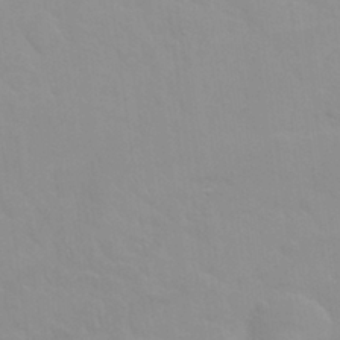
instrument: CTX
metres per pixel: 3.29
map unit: Nhu
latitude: 27.2915
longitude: -54.2144
